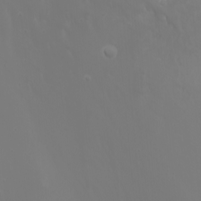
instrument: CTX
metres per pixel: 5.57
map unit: Nhu
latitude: -7.3509
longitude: -82.9135
